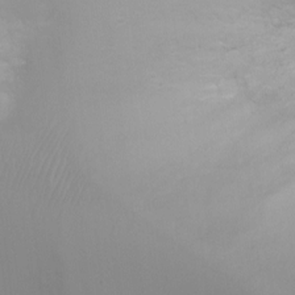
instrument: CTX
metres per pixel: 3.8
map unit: Ht
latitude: -0.7841
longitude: -19.2915
